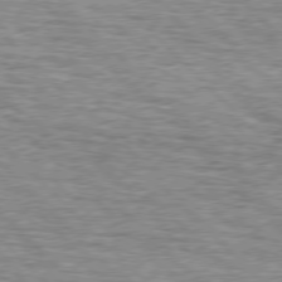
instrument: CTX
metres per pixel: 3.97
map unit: lApd
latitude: 76.8002
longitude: -78.7813
